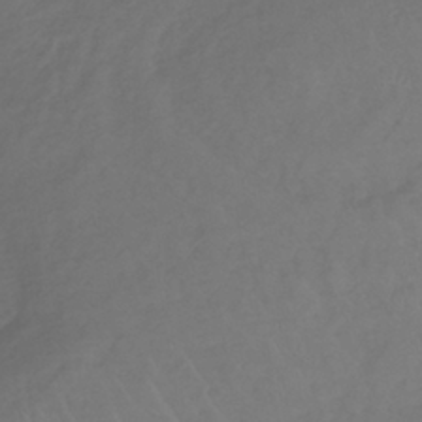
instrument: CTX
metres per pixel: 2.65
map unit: lHb
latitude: -39.4832
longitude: 70.6330
